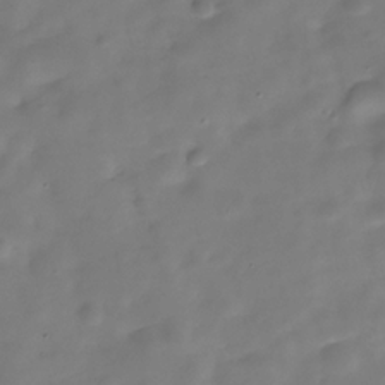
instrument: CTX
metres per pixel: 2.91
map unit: Hve
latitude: -30.3873
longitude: 92.4629
